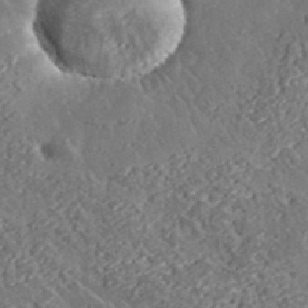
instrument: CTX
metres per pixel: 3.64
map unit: lHvf
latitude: 37.6316
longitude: -91.5749
